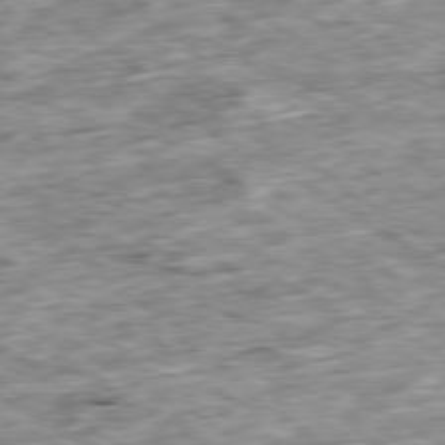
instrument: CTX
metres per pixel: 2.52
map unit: Ap
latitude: -80.0850
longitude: -90.4979
